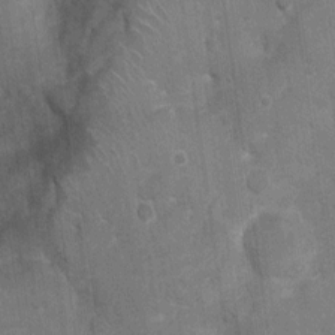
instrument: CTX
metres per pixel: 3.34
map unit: Nhu
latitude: 2.9513
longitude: -16.5356
